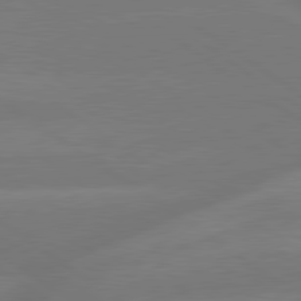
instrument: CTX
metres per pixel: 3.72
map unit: lApd
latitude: 79.7828
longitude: -148.9703
